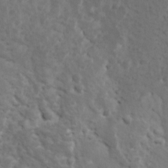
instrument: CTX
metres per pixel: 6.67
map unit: Ave
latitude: 11.6127
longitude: -104.3845
